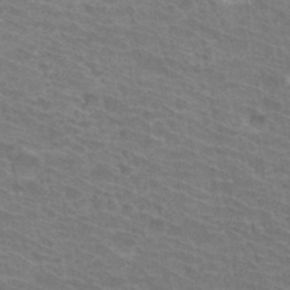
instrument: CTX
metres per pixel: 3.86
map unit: Hto
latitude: 32.7246
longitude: -41.7260
